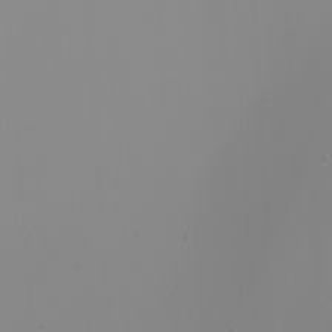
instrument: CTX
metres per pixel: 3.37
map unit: Nhu
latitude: -4.5384
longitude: -89.9151
